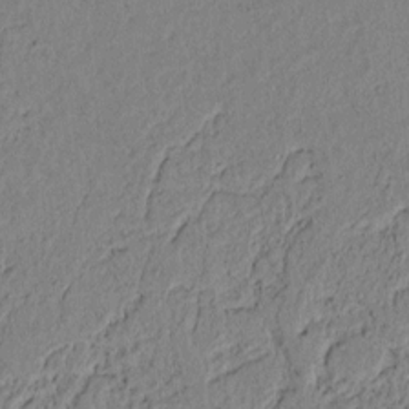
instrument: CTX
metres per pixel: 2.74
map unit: lAvf
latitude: 7.4615
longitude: 164.0283
